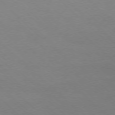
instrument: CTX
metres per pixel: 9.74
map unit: Ap
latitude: -76.2739
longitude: -77.5182
